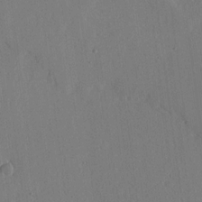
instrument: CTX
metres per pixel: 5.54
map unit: lHvf
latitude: 18.2522
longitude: -114.9702
